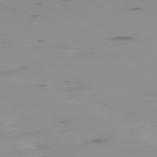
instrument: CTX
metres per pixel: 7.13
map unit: Ap
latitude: -78.1228
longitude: -64.8002
